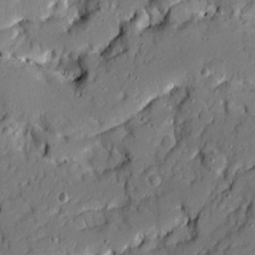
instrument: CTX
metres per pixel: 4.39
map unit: Ave
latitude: 19.7260
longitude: -128.8947
